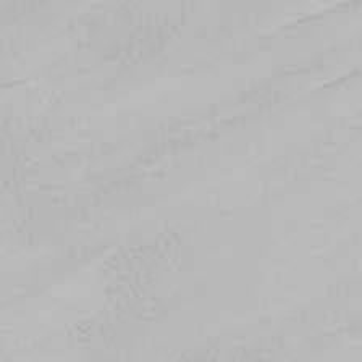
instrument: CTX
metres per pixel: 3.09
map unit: Nhu
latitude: -0.2551
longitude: -75.5371
